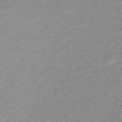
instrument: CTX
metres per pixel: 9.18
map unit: lHb
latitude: -35.7478
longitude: 69.6155
